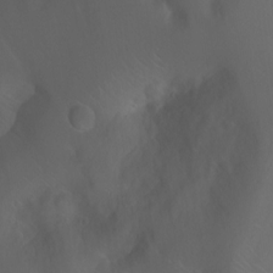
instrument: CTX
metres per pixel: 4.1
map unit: Ht
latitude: -0.3873
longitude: -45.9339
